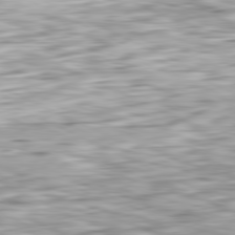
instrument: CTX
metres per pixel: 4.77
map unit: Ap
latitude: -81.4077
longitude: -82.7246
